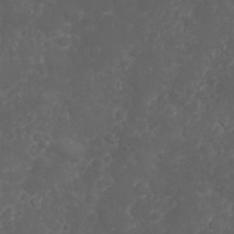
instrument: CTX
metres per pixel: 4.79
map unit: Nhu
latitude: 23.8205
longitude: -59.7261
